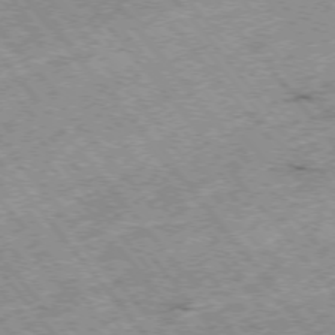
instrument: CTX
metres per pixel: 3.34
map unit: Hpe
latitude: -75.4266
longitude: -18.1200
